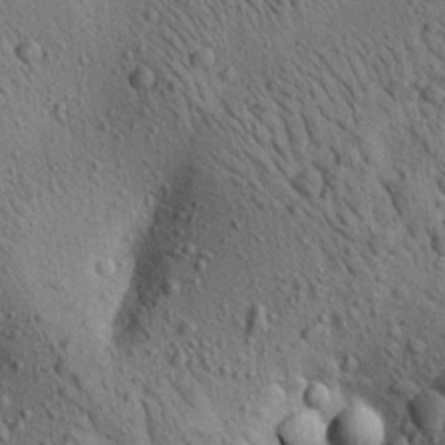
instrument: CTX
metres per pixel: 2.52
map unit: Aa
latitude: 23.1592
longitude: -139.0647
